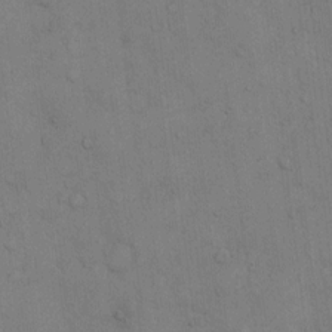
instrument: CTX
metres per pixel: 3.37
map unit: Hto
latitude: 9.8961
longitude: -61.1970
